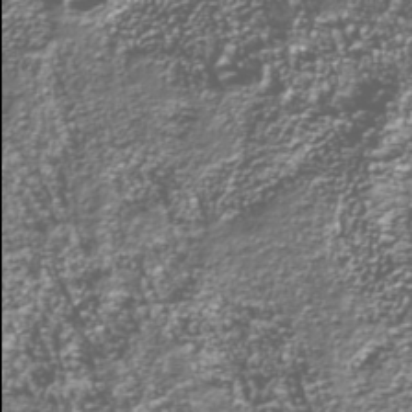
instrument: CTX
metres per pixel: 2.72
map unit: Nhu
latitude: -39.5210
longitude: -81.9906
